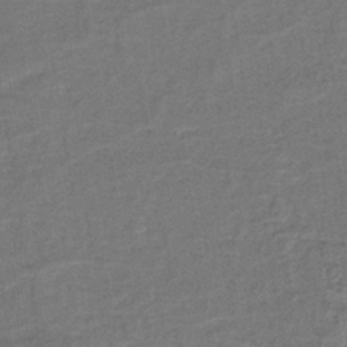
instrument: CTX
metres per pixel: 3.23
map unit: lHb
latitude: -39.4644
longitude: 58.5762
